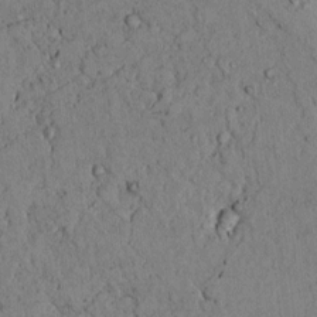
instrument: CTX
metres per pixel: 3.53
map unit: lAvf
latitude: 4.1767
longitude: 159.2564
